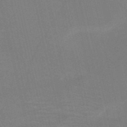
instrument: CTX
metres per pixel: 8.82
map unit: HNb
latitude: -51.5210
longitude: -45.4048
